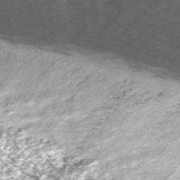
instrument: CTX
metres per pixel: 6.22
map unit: Nve
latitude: -58.6707
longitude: 57.2943
